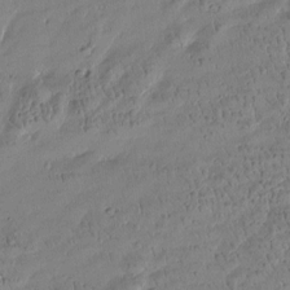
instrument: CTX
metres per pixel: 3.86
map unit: Htu
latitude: -4.5951
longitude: 176.5385
